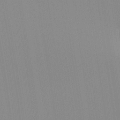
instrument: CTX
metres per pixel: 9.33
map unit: Hto
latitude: -8.1606
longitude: -48.4790
